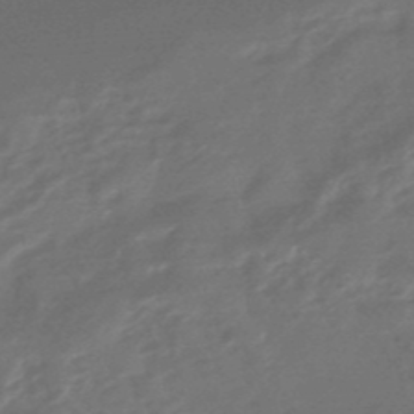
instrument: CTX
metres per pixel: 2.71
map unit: HNhu
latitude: -47.1242
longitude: 90.0661
